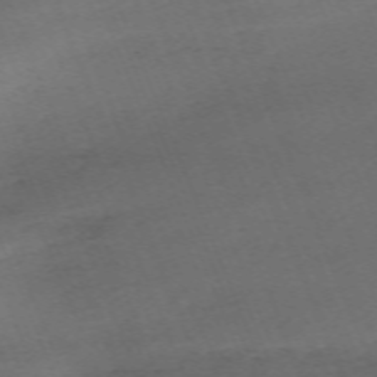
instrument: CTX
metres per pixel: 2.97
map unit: Nhu
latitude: -68.1983
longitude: 38.1417
